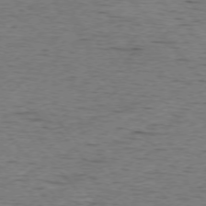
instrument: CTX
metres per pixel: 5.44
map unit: Ap
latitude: -76.2550
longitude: -95.5749
